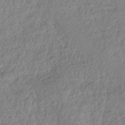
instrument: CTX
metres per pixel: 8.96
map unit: lHb
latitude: -40.2928
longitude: 73.5777
